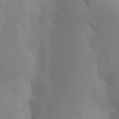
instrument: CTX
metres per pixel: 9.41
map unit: Nhu
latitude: 19.1592
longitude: -73.1970
